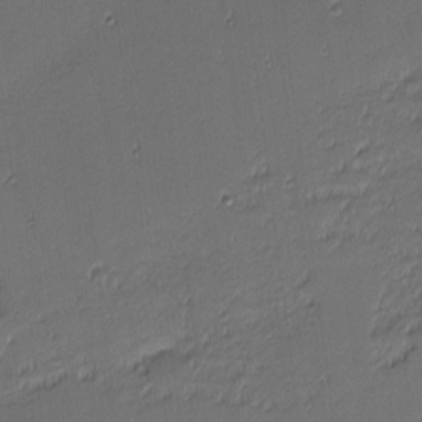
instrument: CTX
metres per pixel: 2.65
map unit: eHh
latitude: -2.9352
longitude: -83.3481
